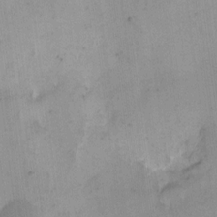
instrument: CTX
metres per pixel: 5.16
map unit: eHh
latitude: 11.1214
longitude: -68.4223
